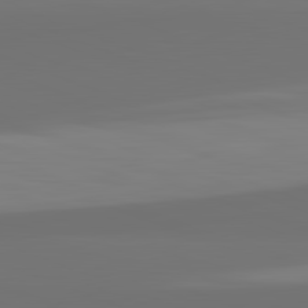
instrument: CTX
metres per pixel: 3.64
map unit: lApd
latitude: 82.3089
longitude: 159.6154
